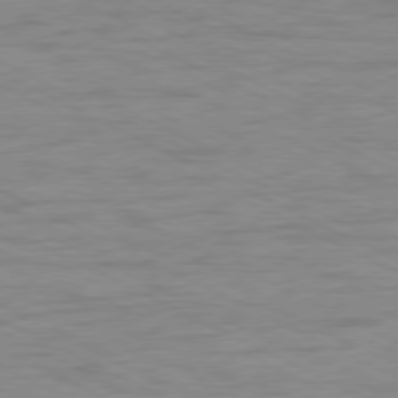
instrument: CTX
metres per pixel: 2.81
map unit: Ap
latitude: -78.6329
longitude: -73.3671
